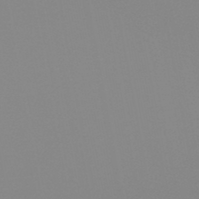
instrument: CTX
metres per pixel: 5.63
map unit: HNb
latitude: -47.3131
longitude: -48.6679
